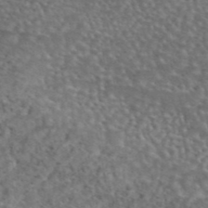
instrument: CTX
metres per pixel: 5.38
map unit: eAb
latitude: 45.2159
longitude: 114.5385
